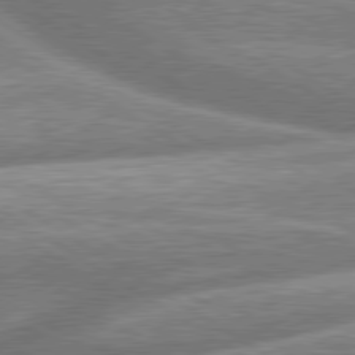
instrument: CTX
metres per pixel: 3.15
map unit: lApd
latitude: 79.9528
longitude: -160.2900
